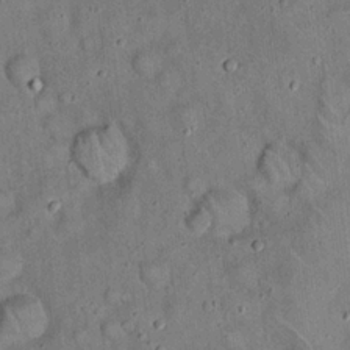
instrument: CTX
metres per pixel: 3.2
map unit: eHh
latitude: 19.6694
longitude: -60.7624
